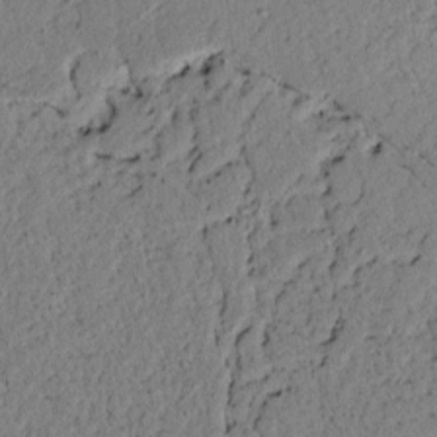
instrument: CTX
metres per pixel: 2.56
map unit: lAvf
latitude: 5.0269
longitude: 167.0864
